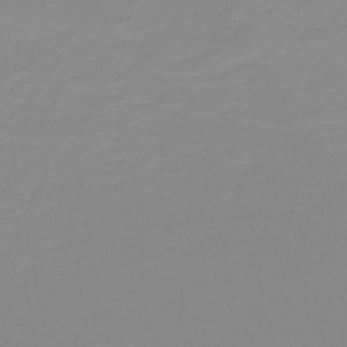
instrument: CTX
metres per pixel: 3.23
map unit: HNb
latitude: -44.3306
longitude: 51.5399
